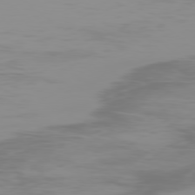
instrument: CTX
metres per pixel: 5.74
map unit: Ap
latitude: -78.7841
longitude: -95.5560
